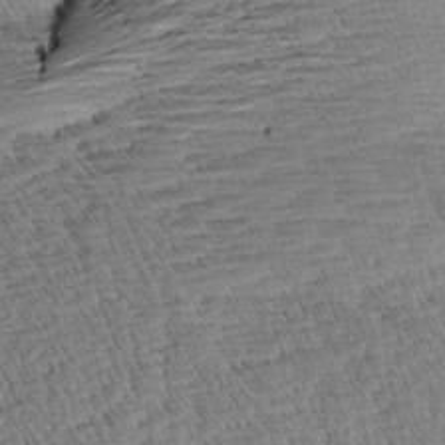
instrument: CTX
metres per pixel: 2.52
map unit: Aa
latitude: 8.6113
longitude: -140.6301
